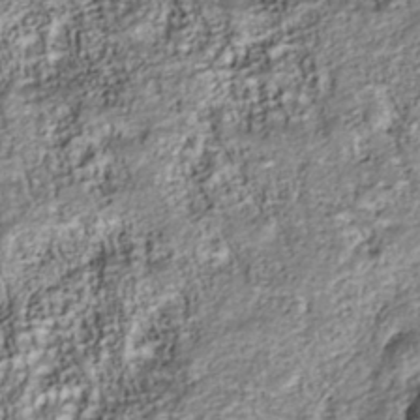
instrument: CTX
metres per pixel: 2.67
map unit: Nhu
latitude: -40.4251
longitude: -84.2712
